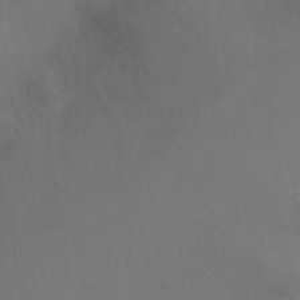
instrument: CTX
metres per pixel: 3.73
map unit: Nhu
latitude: -11.0487
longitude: -33.7450
